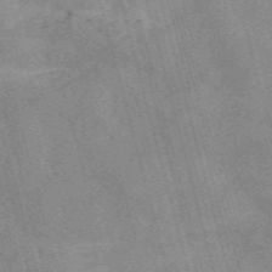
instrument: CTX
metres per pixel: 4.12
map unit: Nve
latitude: -58.9919
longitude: 65.4833
